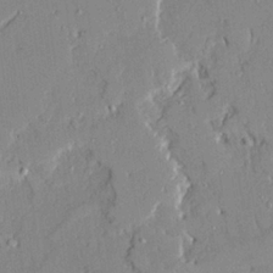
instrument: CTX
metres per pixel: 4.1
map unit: Ave
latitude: 22.4979
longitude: -128.8380
